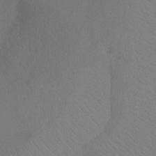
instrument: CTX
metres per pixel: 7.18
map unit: Ht
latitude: -8.3495
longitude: -33.2915
